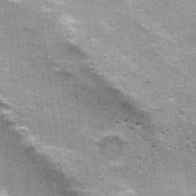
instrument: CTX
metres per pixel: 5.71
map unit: Nhu
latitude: 1.8772
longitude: -17.2725
